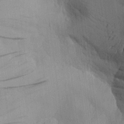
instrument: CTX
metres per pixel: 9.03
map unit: Aa
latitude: 20.6113
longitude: -144.3089
